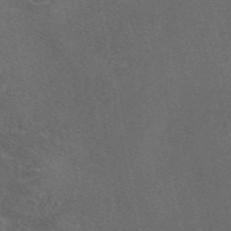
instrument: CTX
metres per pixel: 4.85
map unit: eAb
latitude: 46.6680
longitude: 108.7085
